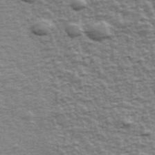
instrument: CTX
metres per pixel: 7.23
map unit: Ave
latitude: 42.6113
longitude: -113.2726
